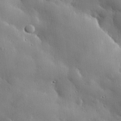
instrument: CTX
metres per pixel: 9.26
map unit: eHh
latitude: 30.3657
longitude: -81.1025
